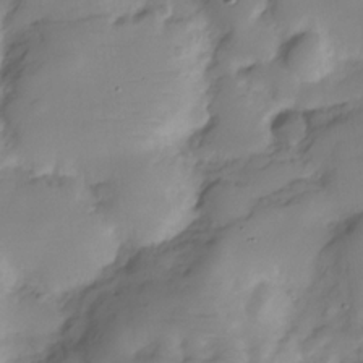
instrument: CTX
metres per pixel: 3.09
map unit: Hve
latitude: -29.3321
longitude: 91.1243
